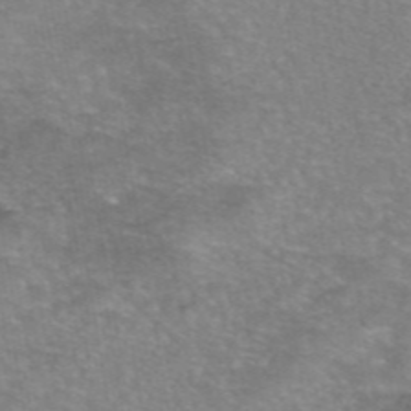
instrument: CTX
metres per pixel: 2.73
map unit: eAb
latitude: 46.2712
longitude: 102.7463
